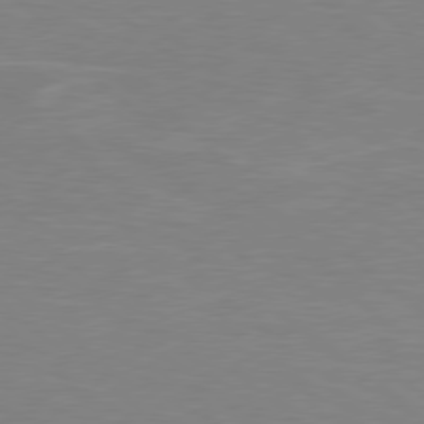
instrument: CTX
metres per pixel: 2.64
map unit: Hpe
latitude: 78.1011
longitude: -126.2334
